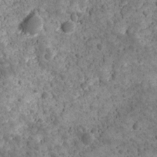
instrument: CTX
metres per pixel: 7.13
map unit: Ave
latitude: 10.8569
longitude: -105.4238
